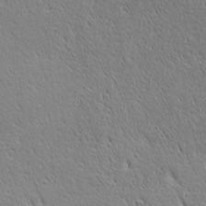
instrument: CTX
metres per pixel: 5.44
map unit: Ave
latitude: 21.0459
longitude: -137.3482
